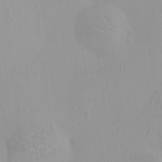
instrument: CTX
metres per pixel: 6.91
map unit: HNhu
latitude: 5.6883
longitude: 8.4062
